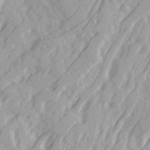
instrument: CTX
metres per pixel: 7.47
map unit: Ave
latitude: 21.6316
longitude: -131.7828
